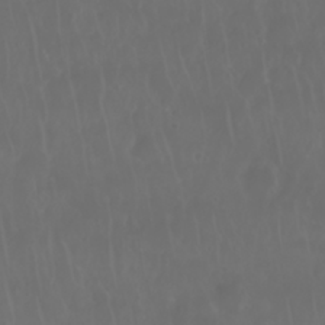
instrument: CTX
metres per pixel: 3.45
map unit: Nhu
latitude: 29.0458
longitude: -64.1200
